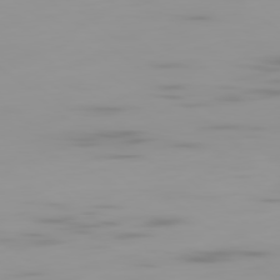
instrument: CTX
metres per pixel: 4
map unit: Ap
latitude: -79.8422
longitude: -68.9514
